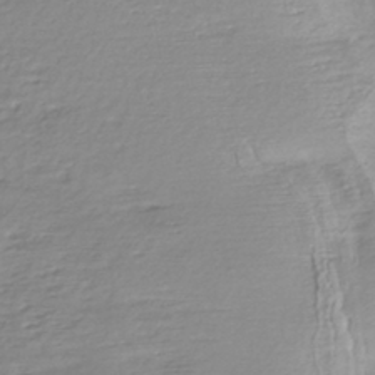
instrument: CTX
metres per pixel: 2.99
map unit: lHb
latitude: -40.4629
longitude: 73.5021
